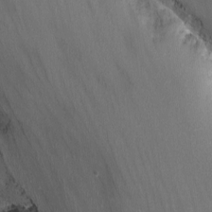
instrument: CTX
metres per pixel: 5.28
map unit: Nhu
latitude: -12.7841
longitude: -59.4426
